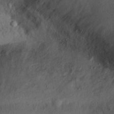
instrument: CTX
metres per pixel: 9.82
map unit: eHh
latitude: 25.8961
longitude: -75.8017
